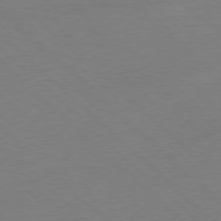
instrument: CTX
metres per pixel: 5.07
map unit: Ap
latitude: -78.4062
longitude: -86.8758
